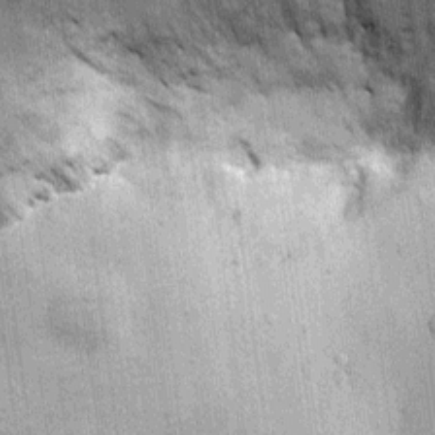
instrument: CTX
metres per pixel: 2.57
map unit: Ht
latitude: -3.1431
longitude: -12.6869
